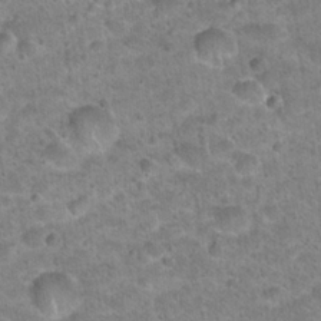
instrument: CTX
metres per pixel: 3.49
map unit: Hto
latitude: 21.6505
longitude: -49.5560
